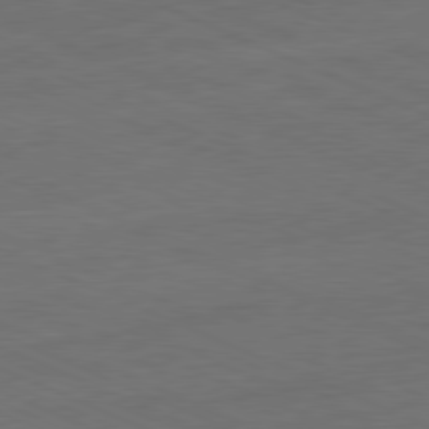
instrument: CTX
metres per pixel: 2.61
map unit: Ap
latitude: -81.5021
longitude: -71.1214
